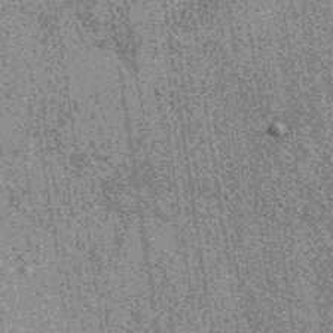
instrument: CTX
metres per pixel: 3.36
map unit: eAb
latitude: 37.6316
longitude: 107.6344
